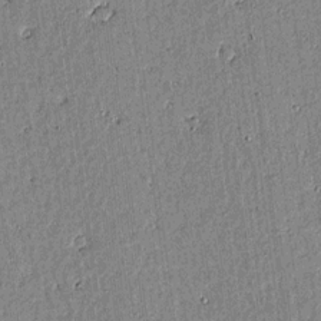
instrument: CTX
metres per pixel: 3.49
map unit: lAvf
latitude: 15.3860
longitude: -125.1403
